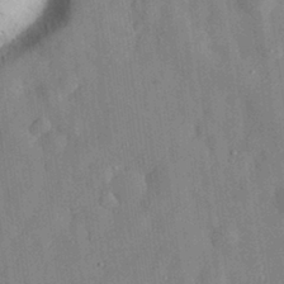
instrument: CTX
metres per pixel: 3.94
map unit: eHh
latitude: 29.3481
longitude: -73.9906
